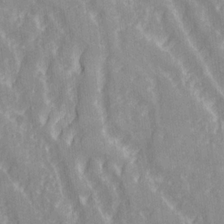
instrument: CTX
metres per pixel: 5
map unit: Ave
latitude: 21.3860
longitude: -134.0255
